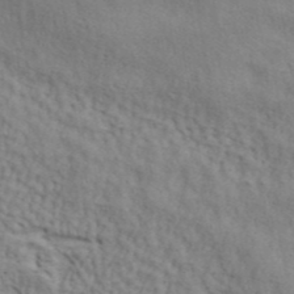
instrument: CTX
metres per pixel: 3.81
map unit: ANa
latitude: 42.4601
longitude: 54.7841
